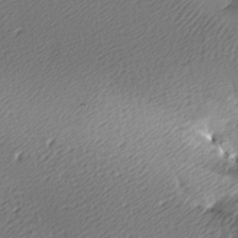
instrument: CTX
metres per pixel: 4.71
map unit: lAa
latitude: -9.5588
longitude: -127.0837
